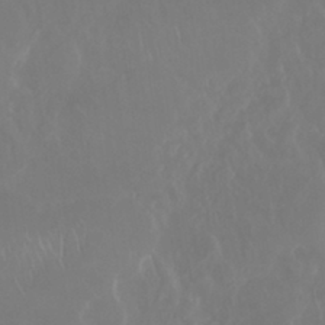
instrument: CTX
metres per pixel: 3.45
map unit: Nhu
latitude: 29.8961
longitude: -57.8772
